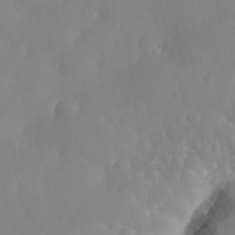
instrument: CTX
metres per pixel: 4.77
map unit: eHh
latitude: 31.3293
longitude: -58.7624
